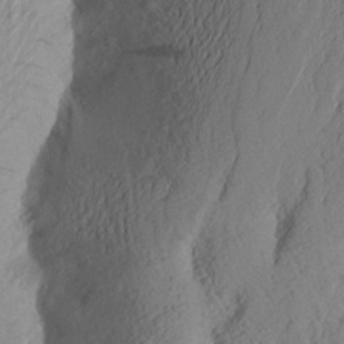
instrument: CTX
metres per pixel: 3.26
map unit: Aa
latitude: 24.0822
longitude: -149.0836
